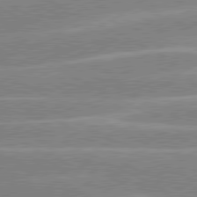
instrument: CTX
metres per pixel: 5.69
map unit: lApd
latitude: 80.6113
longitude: -125.5560
